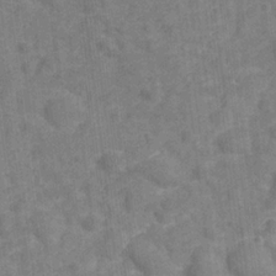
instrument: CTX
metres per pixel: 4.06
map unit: Hve
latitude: -28.2362
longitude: 92.0283
